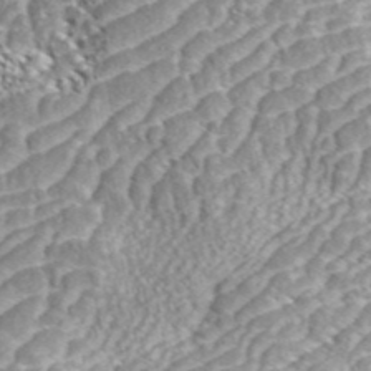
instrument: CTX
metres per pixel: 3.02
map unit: ANa
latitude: 44.2712
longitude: 38.1605
